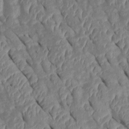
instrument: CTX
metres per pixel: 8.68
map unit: Htu
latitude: 1.4804
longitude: 147.5777
